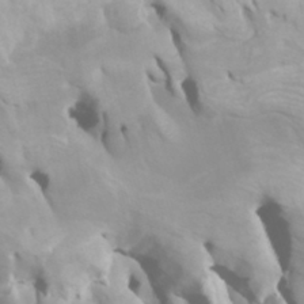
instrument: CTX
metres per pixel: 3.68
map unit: Htu
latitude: -5.8611
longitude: -76.6868
